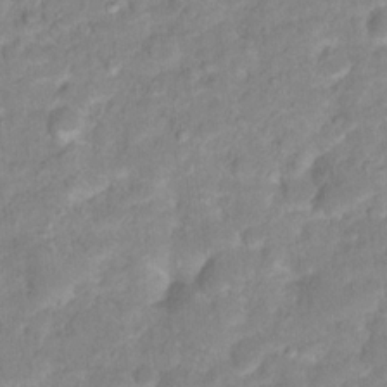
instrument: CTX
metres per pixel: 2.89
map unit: Hto
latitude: 16.5546
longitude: -38.6301
